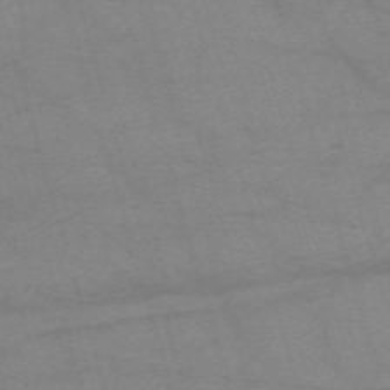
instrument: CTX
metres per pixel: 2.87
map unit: eHh
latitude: -61.0298
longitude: 54.2929
